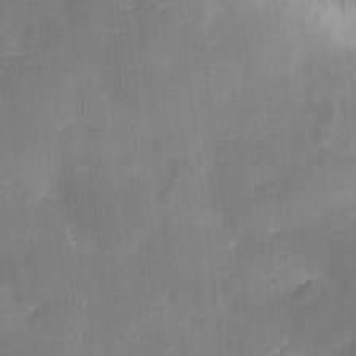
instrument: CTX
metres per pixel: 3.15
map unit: eHh
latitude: 4.8191
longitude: -65.9906
